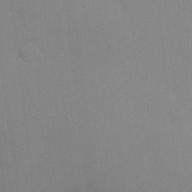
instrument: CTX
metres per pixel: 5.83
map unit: lAvf
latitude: 8.9892
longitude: 169.3887
